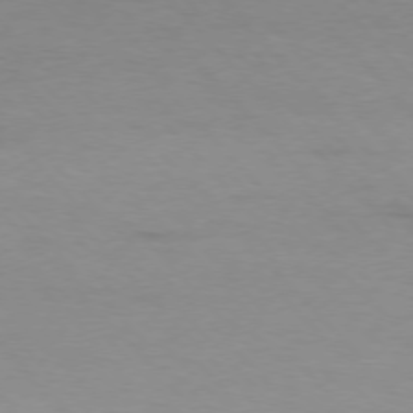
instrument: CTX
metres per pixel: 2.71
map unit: Ap
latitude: -77.1998
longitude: -83.5182
